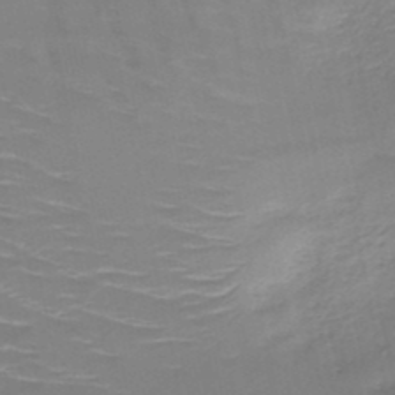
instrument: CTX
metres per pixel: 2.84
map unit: HNb
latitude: -49.4644
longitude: -47.0270
